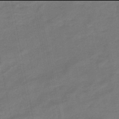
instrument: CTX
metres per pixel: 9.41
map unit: eHb
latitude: -46.0094
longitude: 87.6344
